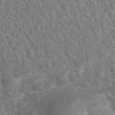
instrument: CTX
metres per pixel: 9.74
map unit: ANa
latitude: -42.9919
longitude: 108.1039
